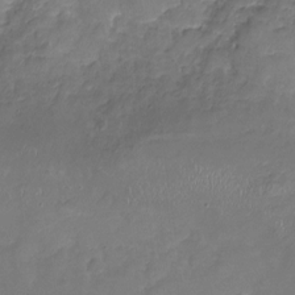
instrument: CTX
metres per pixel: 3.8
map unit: Nhu
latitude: -19.0864
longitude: -57.0647
